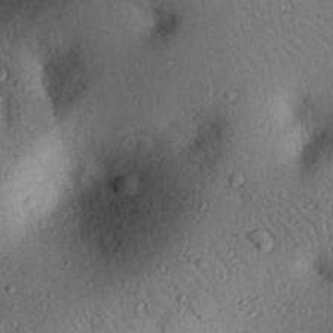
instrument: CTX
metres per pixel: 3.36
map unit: eHh
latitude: 24.9891
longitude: -77.2537
